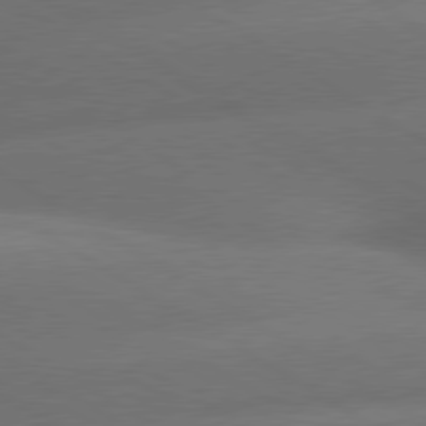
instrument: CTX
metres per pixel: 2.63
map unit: lApd
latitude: 79.8584
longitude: -155.0269
